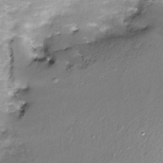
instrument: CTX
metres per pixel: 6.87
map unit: Nve
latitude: -24.5574
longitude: -109.2914
